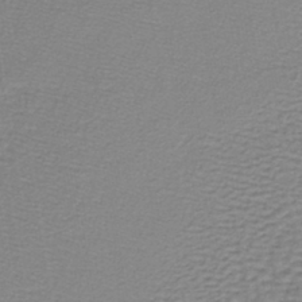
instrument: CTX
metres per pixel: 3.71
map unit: lHb
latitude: -40.2361
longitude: 61.5966
